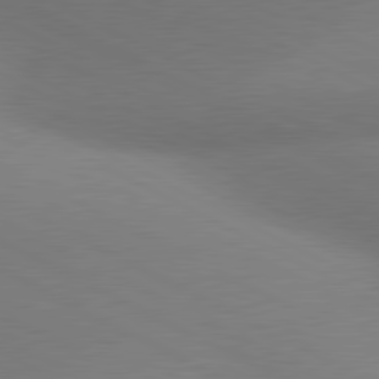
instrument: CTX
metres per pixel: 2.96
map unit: lApd
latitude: 80.7435
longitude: 128.8408
